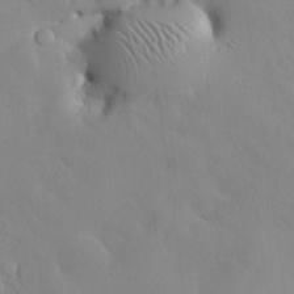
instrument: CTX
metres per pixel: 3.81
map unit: Nhu
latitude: 26.5924
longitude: -72.4412
